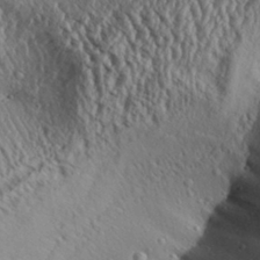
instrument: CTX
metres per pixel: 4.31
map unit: Aa
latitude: 31.0837
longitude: -134.8947
